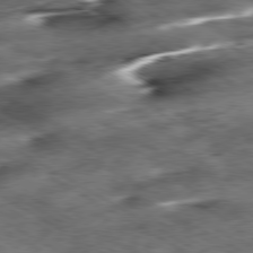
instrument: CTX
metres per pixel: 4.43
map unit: Hpe
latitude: -80.3307
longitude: 23.0109
